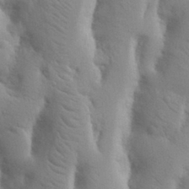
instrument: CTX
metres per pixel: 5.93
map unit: Nhu
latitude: 19.1592
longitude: -76.1200
